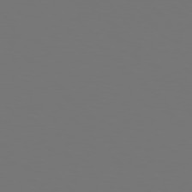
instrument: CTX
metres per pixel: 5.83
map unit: Hpe
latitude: 77.9717
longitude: -166.6112
